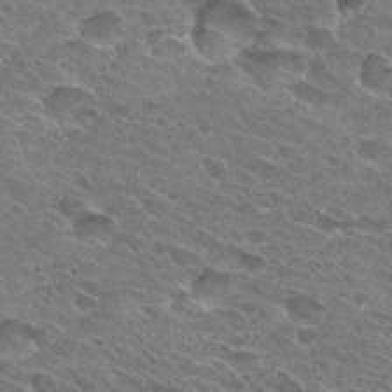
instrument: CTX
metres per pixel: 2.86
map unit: Hto
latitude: 31.4427
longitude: -45.6316
